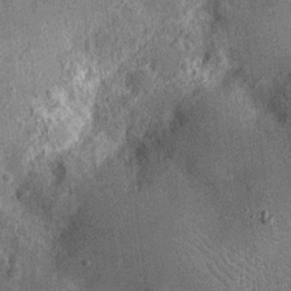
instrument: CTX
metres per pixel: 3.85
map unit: Nhu
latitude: -12.3117
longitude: -23.6694
